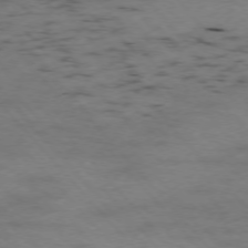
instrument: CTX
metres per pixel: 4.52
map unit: Ap
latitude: -76.2550
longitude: -61.3859
